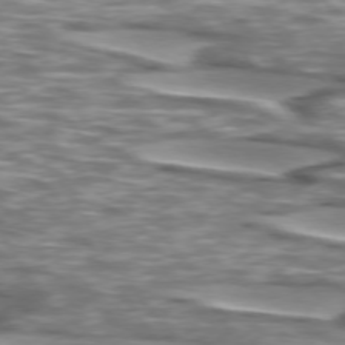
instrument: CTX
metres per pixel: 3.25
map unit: lApd
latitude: 74.3845
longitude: -57.3481
